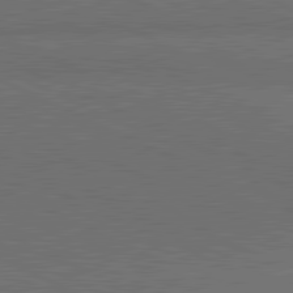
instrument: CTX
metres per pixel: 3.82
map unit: lApd
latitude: 81.7072
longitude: 148.7841
